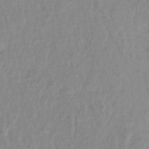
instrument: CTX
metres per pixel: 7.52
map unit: eHb
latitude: -45.7667
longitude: 85.6721
